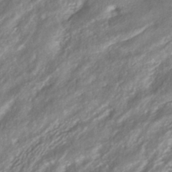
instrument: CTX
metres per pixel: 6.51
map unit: HNhu
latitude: -40.8408
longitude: 108.1228
